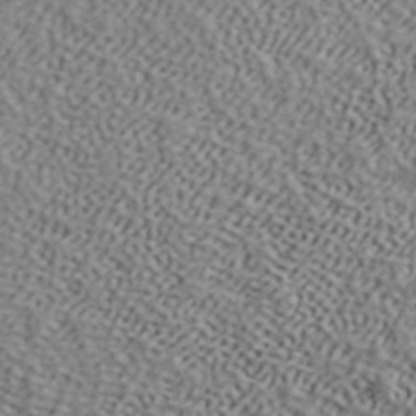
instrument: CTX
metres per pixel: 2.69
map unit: ANa
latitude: 42.1767
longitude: 52.6896
